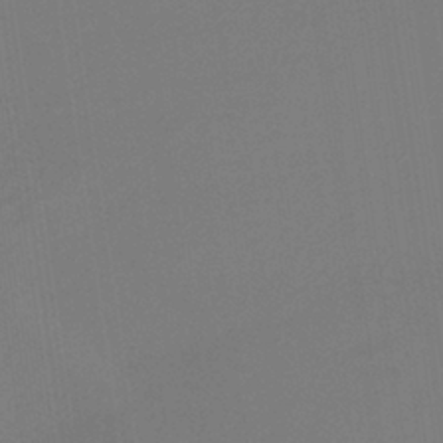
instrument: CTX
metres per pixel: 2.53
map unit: HNb
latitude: -37.1431
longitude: 54.6141
